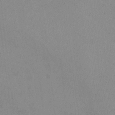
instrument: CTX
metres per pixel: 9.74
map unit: HNhu
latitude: -1.2754
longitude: -1.9717
